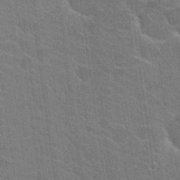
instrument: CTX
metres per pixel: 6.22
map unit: Hto
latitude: 25.7638
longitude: -43.0459
